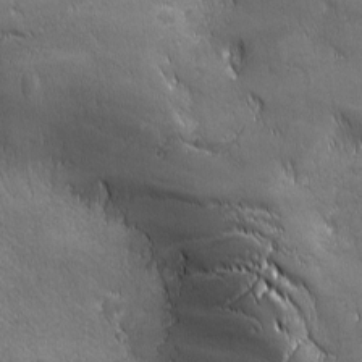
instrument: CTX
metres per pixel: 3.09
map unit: Ave
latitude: -6.9919
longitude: -121.5371
